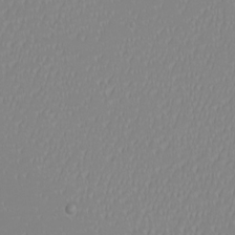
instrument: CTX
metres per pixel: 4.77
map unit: eHh
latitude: -6.5573
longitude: -82.7246
